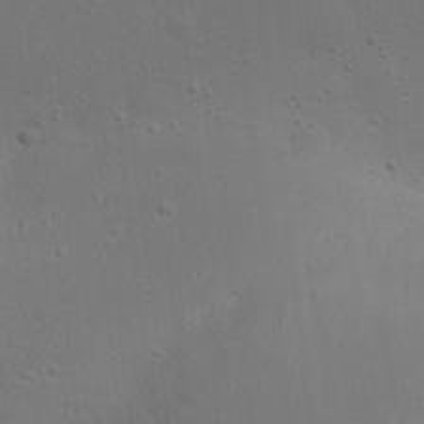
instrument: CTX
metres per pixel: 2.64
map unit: eHh
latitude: 23.0080
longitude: -69.6505
